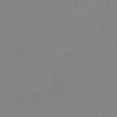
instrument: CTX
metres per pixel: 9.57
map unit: lHb
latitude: -49.1431
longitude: 80.2362
